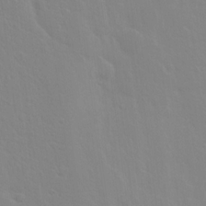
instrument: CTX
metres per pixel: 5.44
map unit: Hto
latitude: 17.8772
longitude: -39.7072
